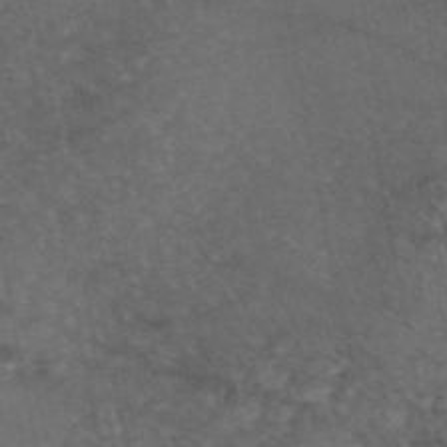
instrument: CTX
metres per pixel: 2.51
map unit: eAb
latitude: 46.1011
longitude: 114.1039
